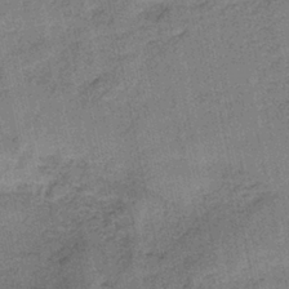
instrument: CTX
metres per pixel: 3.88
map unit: HNb
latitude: -35.7478
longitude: 56.1606
